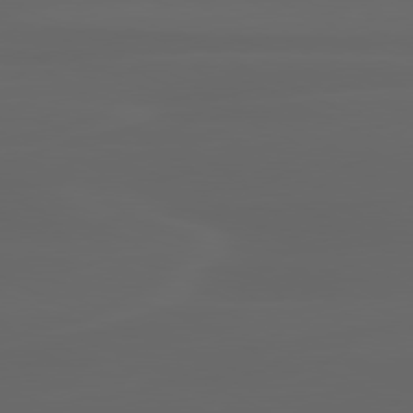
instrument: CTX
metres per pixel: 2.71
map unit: lApd
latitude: 80.1956
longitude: -117.0270
